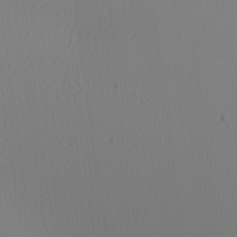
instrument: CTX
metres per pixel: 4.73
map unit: Nhu
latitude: 0.4223
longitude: -79.7261
